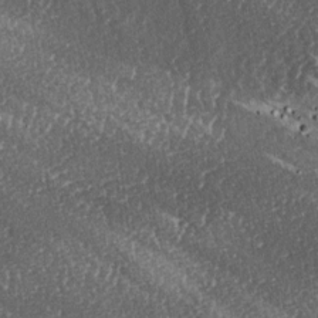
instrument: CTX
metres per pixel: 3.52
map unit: lAa
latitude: -5.3320
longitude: -127.1970
